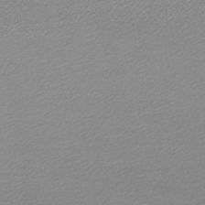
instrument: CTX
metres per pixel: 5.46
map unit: lHb
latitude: -46.9919
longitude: 58.3117
